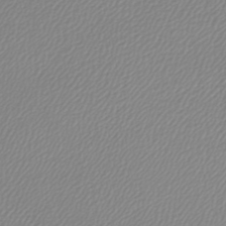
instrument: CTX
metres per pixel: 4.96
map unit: lHb
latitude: -41.8800
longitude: 69.1809
